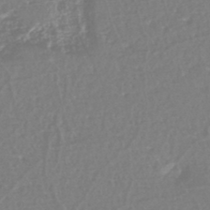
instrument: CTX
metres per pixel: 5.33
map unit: eHh
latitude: -45.3510
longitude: -29.2726
